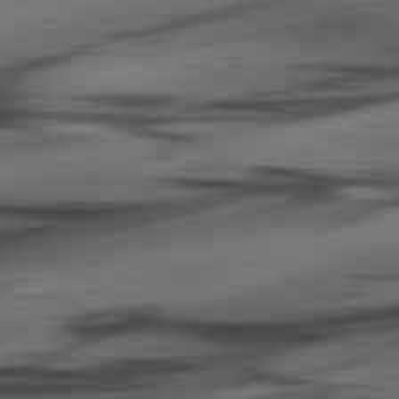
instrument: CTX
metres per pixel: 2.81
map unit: lApd
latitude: 80.8380
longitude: -84.8380
